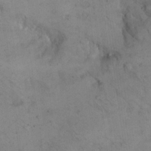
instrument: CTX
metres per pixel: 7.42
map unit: eHh
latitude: 21.3293
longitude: -60.3467
